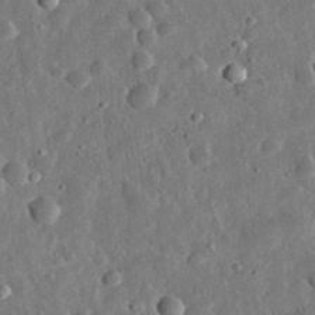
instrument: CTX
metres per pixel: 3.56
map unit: eHh
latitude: 32.6868
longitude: -77.1592
